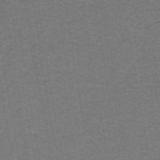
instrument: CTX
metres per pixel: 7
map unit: lHb
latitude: -42.5951
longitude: 54.7841
